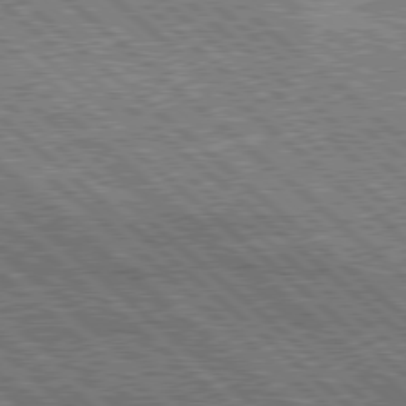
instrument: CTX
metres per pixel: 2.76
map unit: Hpe
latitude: 78.3279
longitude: -159.4238
